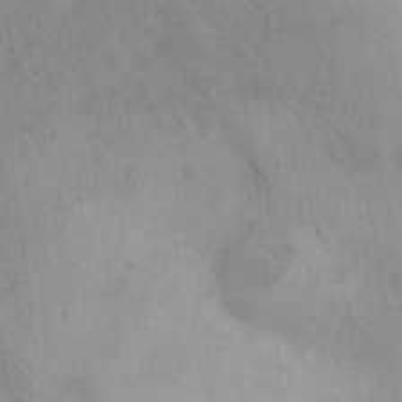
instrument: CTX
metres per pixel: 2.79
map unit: eHh
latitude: 8.3656
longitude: -62.8002
